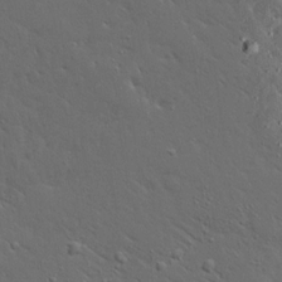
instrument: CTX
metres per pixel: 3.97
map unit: Ave
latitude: 15.6505
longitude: -139.2348
